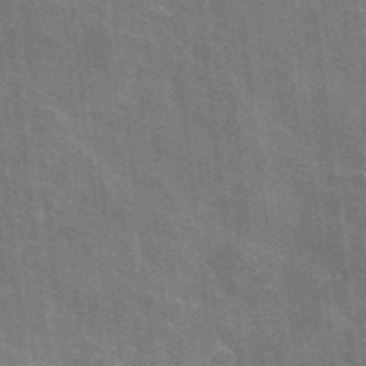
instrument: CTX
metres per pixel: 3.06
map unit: lHvf
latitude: 35.7638
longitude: -90.9136
